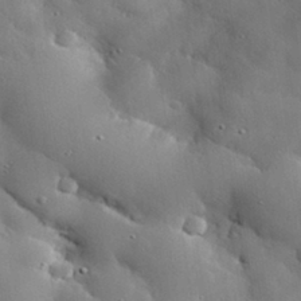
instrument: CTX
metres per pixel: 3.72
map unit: eHh
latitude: 30.4223
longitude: -81.2915
